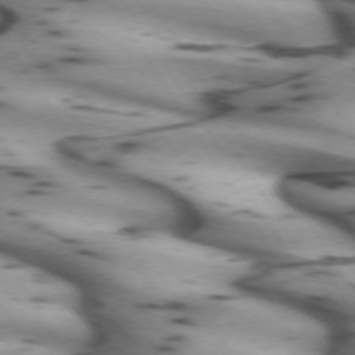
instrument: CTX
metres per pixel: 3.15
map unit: lApd
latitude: 72.1956
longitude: -53.2159
